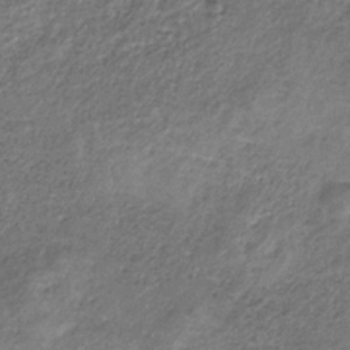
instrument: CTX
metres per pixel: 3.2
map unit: HNb
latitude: -32.9731
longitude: 59.0864
